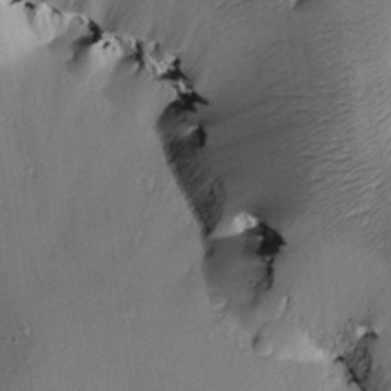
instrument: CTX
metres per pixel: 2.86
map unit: Htu
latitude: 0.1200
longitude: 173.2376
